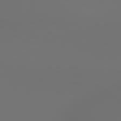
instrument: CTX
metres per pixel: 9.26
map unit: lApd
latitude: 79.4994
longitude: 177.4454
